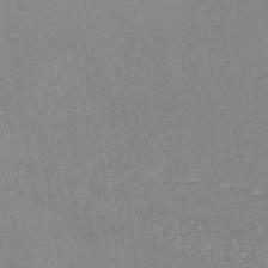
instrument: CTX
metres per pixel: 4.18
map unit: HNhu
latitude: -43.6532
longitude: 102.1417
